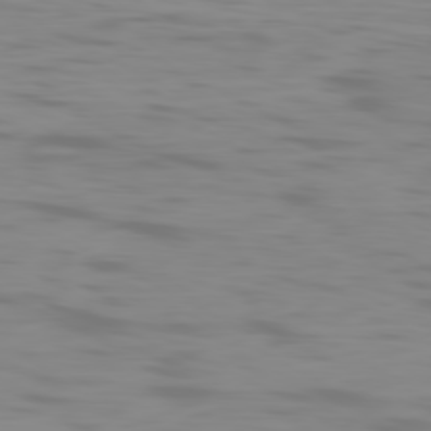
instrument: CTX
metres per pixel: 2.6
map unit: Ap
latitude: -80.1984
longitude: -70.7057
